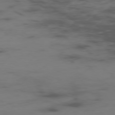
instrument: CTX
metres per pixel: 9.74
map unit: Ap
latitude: -76.7274
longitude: -66.1955
